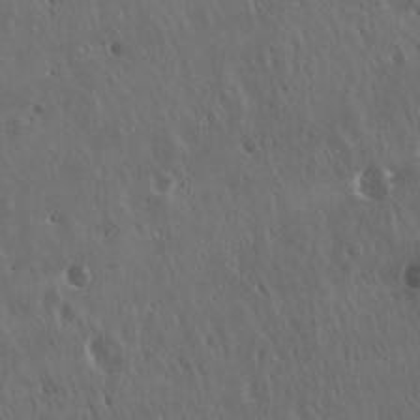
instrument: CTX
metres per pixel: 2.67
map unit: Hto
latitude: 17.8394
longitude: -59.2537
